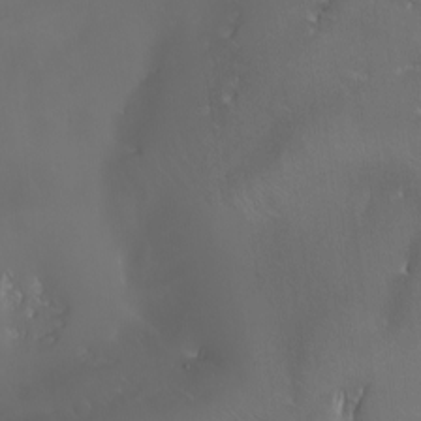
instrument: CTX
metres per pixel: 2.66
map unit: Nhu
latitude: -6.1983
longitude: -91.1592
